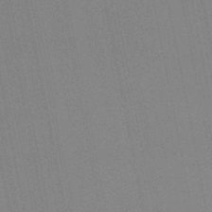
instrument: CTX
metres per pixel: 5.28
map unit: lHb
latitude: -48.9731
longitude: 68.9730
